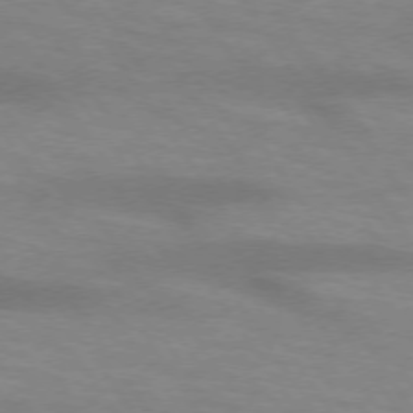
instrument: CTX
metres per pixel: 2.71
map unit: lApd
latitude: 73.7072
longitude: -54.3278
